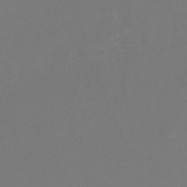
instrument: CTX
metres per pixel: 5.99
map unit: eHb
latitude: -29.5777
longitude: 66.3117
